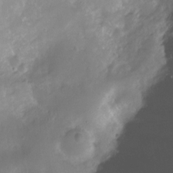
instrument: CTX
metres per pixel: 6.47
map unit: Nhu
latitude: -12.4629
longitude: -40.8569
